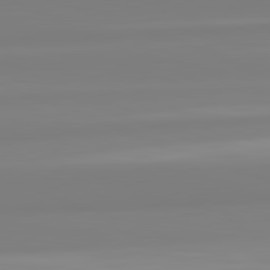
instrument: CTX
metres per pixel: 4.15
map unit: lApd
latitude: 82.5167
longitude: 174.6518
